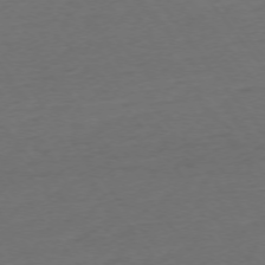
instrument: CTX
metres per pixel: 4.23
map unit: Ap
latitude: -74.8408
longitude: -71.0647
